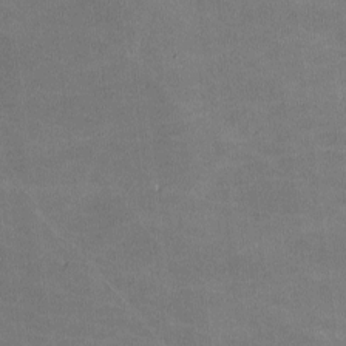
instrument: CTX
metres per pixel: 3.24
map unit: lHvf
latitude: -10.9353
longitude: -103.9528
